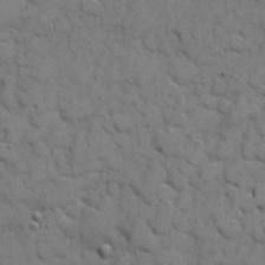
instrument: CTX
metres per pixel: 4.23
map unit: eHh
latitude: 6.2145
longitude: -65.1781
